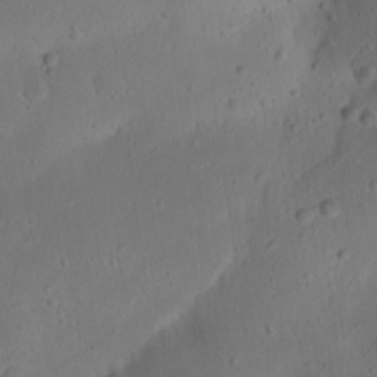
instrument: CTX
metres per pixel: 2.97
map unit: Nhu
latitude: 22.6490
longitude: -72.9136
